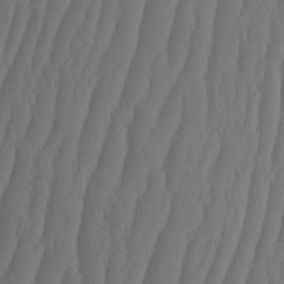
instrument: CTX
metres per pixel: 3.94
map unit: HNhu
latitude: -1.8045
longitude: 13.9556
